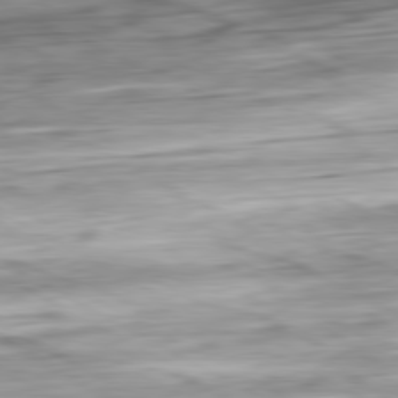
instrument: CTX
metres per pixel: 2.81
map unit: Ap
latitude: -81.1431
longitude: -67.8772
